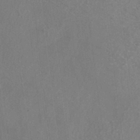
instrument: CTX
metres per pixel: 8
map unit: HNb
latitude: -35.0486
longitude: 51.6911
